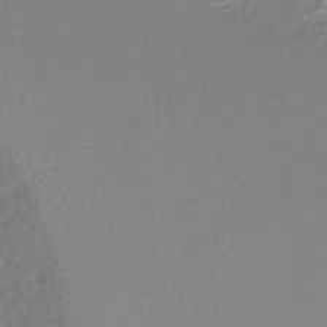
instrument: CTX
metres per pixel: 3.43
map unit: HNhu
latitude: -46.7085
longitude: 103.5588
